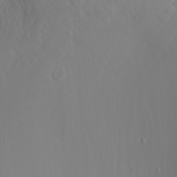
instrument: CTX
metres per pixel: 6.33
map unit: Nhu
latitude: -6.8597
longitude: -88.2901
